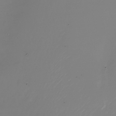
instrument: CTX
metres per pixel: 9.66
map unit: Nhu
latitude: -25.5966
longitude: -72.5357
